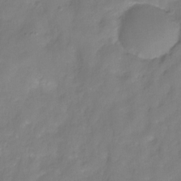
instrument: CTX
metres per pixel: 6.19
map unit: HNhu
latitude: -27.5777
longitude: 74.9353
